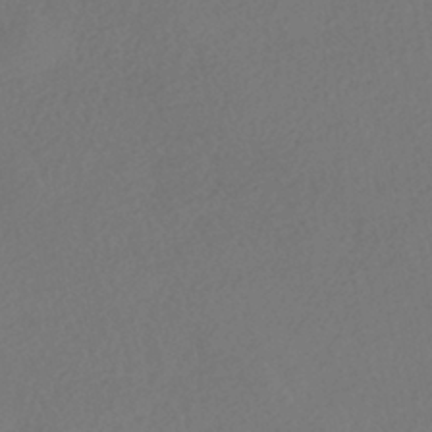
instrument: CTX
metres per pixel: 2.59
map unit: HNhu
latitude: -41.5021
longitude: 97.3699
